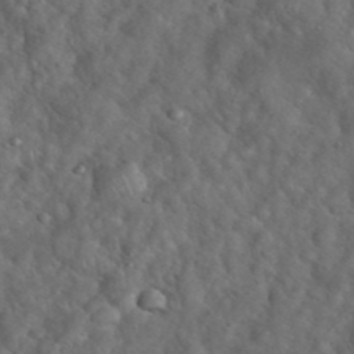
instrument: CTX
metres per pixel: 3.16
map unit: eHh
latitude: 39.1781
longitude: -57.2536
